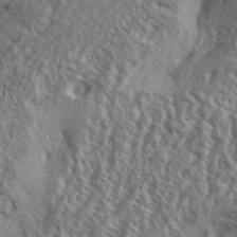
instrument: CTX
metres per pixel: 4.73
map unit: Aa
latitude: 33.8394
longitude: -138.5735
